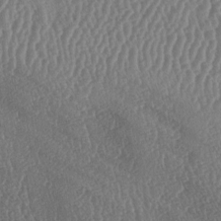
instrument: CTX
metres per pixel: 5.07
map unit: lAa
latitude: -6.5196
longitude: -130.2334
